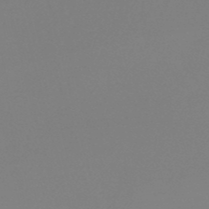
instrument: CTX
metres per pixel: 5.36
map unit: eHb
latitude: -49.7667
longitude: 68.1794
